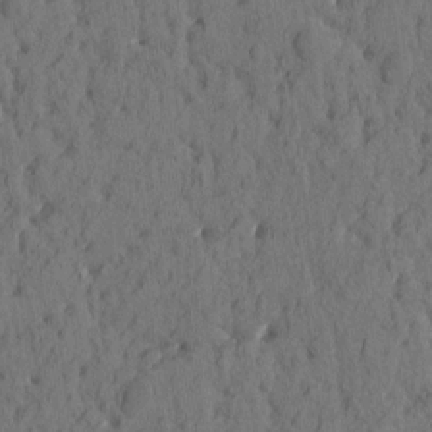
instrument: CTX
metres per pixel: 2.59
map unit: eHh
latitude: -1.8234
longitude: 17.3888
